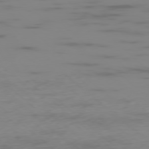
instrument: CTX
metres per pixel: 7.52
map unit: Ap
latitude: -78.0283
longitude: -63.4616
